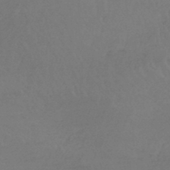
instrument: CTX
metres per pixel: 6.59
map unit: lHb
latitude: -45.2943
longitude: 68.7274
